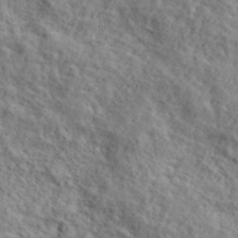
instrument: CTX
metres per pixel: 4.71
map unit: lHvf
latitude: 39.2348
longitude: -87.6127
